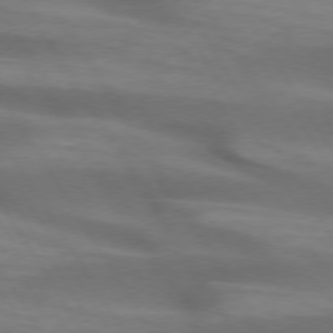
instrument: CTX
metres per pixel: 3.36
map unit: lApd
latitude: 73.8773
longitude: -51.6882
